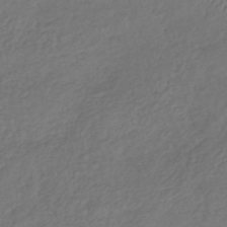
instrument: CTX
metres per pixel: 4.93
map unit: lHb
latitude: -39.2754
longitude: 70.1795
